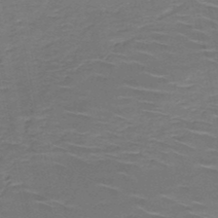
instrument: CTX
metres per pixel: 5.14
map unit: HNb
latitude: -50.5007
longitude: -48.1389
